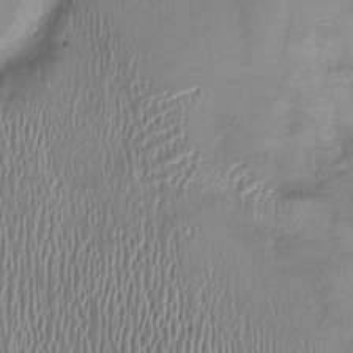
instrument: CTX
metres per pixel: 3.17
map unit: Ht
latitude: -1.4644
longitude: -13.4427
